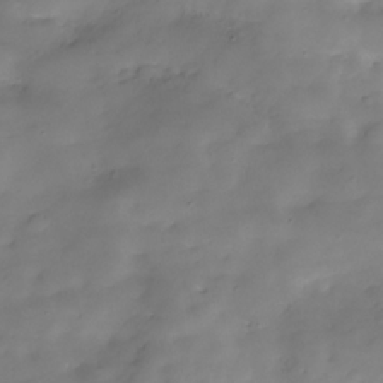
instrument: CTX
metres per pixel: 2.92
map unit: Hve
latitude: -29.7667
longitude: 91.8234
